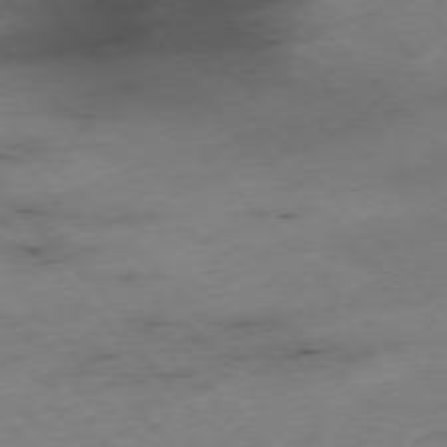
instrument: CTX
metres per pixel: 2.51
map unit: Hpe
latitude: -76.8975
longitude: -17.0647
